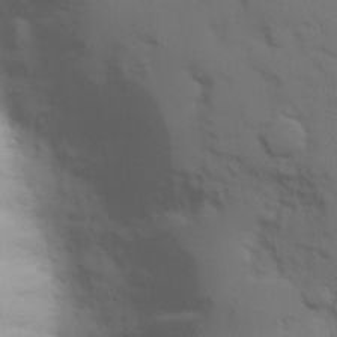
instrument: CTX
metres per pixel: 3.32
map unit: Hve
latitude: 24.8757
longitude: 148.4062
